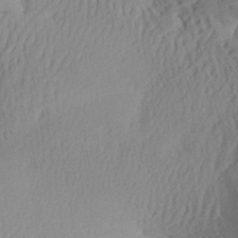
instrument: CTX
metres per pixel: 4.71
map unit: Aa
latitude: 29.7072
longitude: -135.8016
